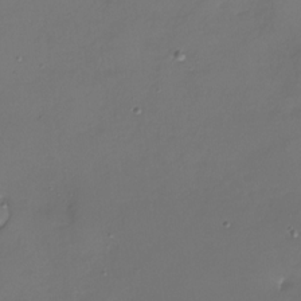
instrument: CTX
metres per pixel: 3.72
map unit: Nhu
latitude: -27.8422
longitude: -58.6302
